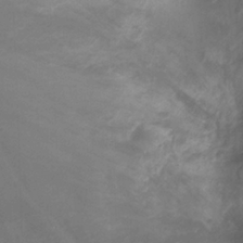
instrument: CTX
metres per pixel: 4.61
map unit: Ht
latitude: -4.6140
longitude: -18.1011
